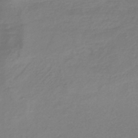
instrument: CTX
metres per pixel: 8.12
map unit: lHb
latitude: -37.7855
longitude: 71.8045
